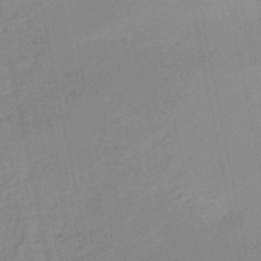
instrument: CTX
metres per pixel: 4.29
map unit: HNb
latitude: -50.3873
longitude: -50.1577
